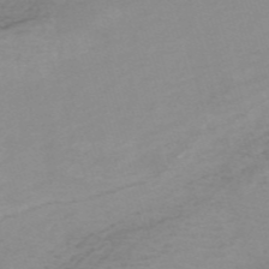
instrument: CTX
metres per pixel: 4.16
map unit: HNb
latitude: -54.3306
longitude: -43.2159
